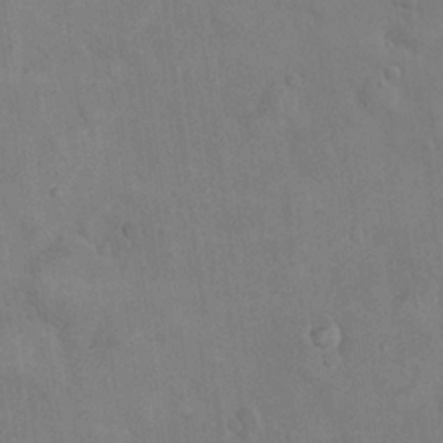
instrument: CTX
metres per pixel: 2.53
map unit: eHh
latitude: 22.0255
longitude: -62.2901
